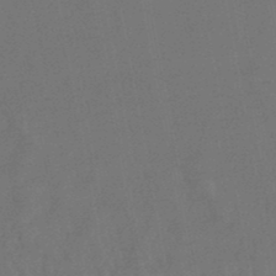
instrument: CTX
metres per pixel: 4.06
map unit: lHb
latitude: -47.7099
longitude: 74.1039
